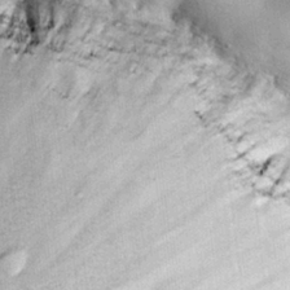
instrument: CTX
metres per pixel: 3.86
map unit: eHh
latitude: 30.8947
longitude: -69.7639
